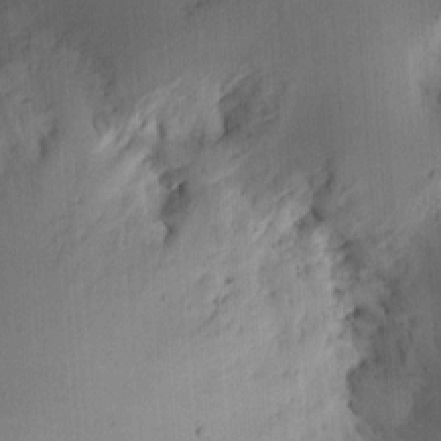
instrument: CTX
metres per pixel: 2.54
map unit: Ht
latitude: 11.9717
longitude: -74.2523
